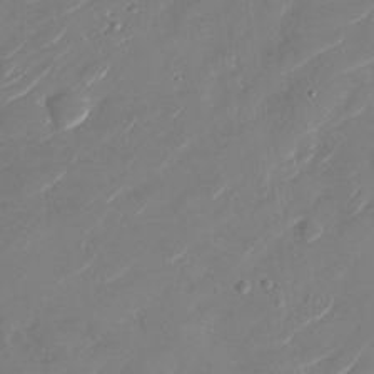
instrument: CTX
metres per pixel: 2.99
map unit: Nhu
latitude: -29.0864
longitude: -73.0648
